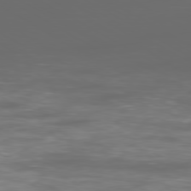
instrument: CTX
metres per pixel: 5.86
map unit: Ap
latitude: -79.6910
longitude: -74.2900
